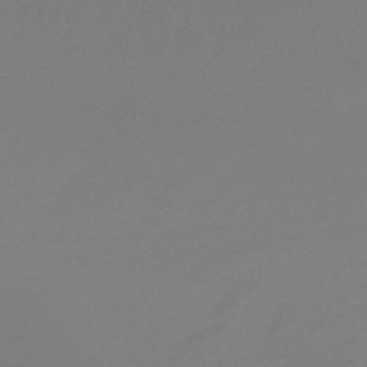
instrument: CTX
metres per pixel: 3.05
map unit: lHb
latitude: -44.7652
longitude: 64.2551
